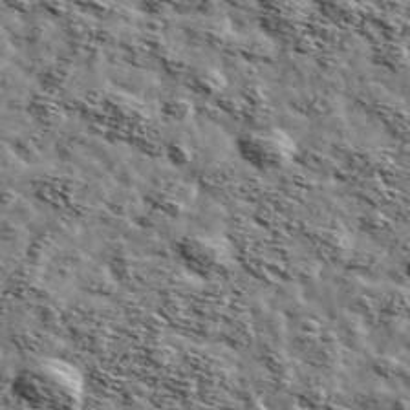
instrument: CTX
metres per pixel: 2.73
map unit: Ave
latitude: 42.7246
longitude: -107.4615
